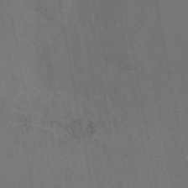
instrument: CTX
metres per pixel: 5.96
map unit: eAb
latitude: 47.2348
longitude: 116.6140
